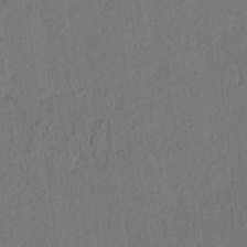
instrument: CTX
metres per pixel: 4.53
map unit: lAvf
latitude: 7.7450
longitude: 165.1620
